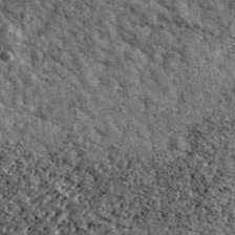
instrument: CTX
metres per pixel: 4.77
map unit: Ave
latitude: 40.2334
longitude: -107.7261
